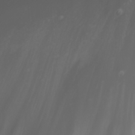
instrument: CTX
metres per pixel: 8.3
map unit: Nhu
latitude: -0.7086
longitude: -80.9136
